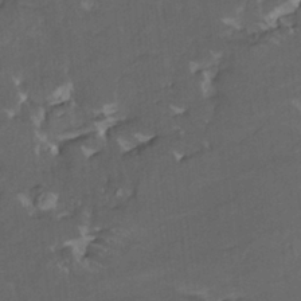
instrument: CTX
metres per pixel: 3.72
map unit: HNhu
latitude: 4.6490
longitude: 13.8422
